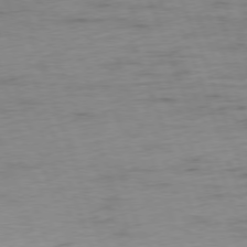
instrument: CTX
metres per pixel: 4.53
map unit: Ap
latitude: -76.5952
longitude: -72.4790
